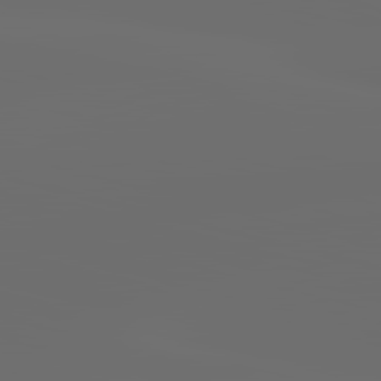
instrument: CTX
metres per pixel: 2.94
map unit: lApd
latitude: 83.7827
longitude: -128.5546
